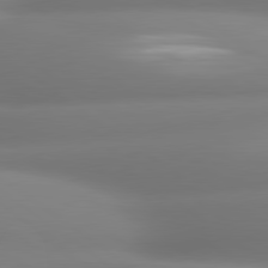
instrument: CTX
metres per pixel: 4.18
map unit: lApd
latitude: 80.3278
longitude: -164.4223
